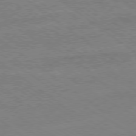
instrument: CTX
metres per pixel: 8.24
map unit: Ap
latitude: -79.4076
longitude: -83.4804
